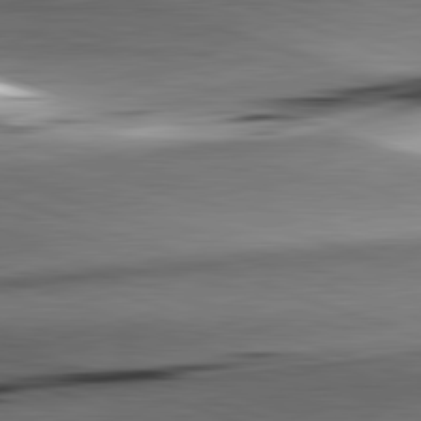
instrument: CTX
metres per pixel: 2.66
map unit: lApd
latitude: 82.1388
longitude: -151.3481
